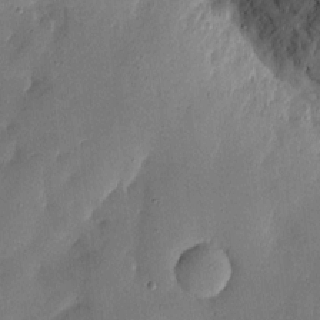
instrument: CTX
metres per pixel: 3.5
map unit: eHh
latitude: 4.7813
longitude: -71.2726
